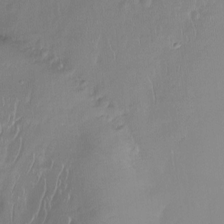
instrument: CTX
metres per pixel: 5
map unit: Ht
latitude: -14.0472
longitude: -50.6868
